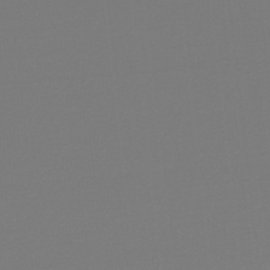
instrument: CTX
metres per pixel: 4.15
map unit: lHb
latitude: -48.5763
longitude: 65.7856
